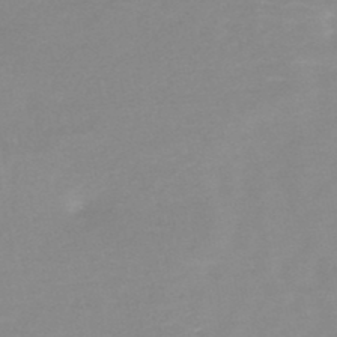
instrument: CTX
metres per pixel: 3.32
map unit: HNb
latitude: -48.2929
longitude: -43.3671
